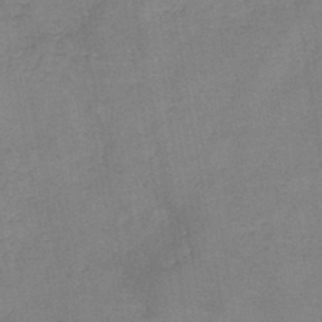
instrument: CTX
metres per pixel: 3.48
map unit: HNb
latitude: -45.0864
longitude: -38.0633
